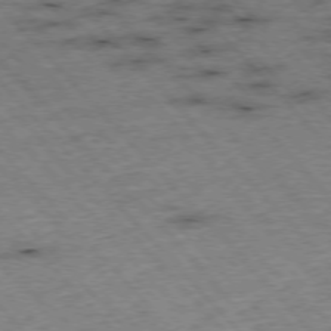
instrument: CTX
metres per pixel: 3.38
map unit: Hpe
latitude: -76.5007
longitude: -16.2145
